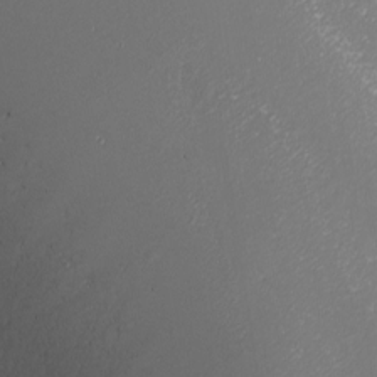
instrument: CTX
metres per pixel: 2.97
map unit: Nhu
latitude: -8.0472
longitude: -90.9514
